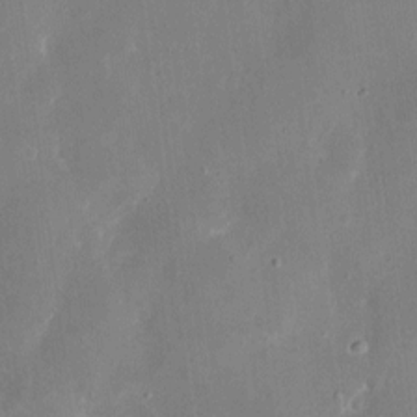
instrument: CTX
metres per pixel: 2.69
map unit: eHh
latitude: 7.7639
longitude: -68.8947
